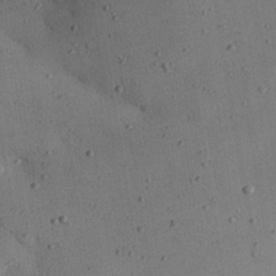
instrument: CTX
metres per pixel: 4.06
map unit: eHh
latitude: 24.9891
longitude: -71.9906
